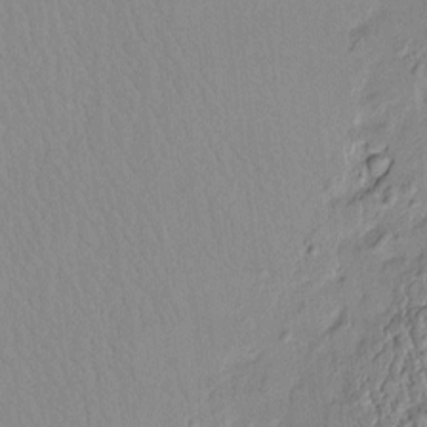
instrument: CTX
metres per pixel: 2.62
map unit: HNhu
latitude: -4.1794
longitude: 13.5399
